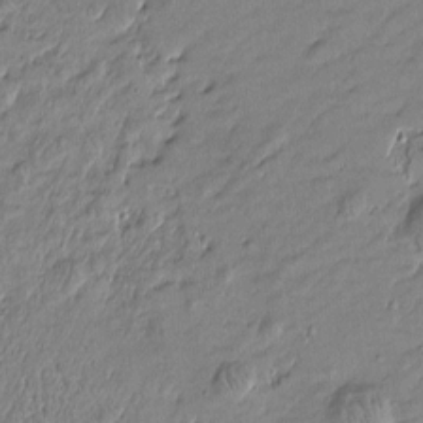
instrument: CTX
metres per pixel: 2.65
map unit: Htu
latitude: -6.3117
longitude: 176.9920
